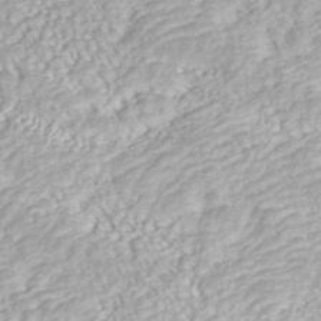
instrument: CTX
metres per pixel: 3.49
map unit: ANa
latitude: 40.4601
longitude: 25.1431
